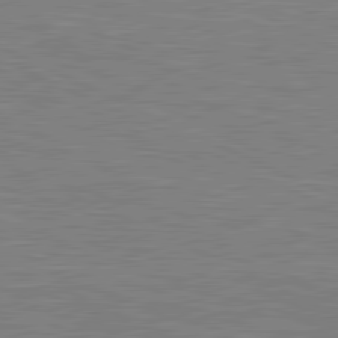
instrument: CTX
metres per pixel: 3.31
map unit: lApd
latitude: 81.0269
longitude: -170.4790
